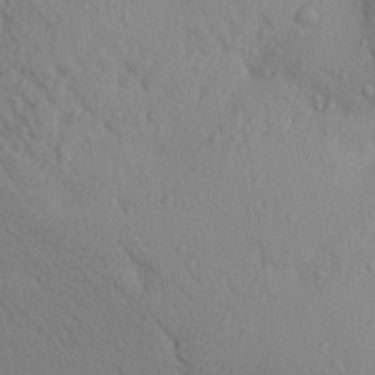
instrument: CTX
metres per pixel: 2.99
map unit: Aa
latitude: 25.7827
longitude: -148.3656
